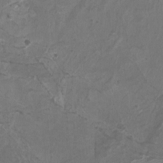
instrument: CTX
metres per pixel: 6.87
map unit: Nhu
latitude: -9.5777
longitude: -76.2333
